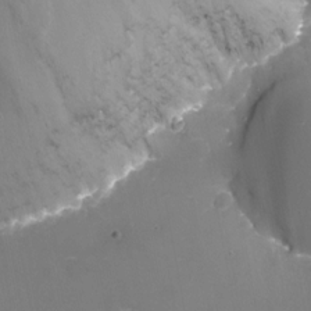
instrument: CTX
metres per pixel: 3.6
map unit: Nhu
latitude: -13.7856
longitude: -66.1388
